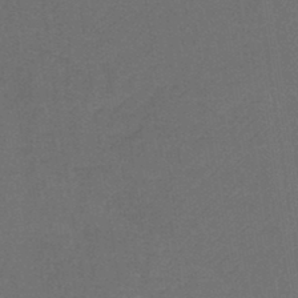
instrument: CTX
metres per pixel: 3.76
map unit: lHb
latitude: -38.4818
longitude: 60.9353
